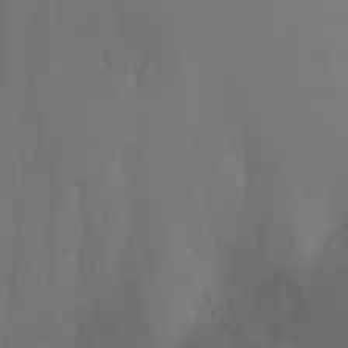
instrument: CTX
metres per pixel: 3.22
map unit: Nhu
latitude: -1.8612
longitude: -76.8380
